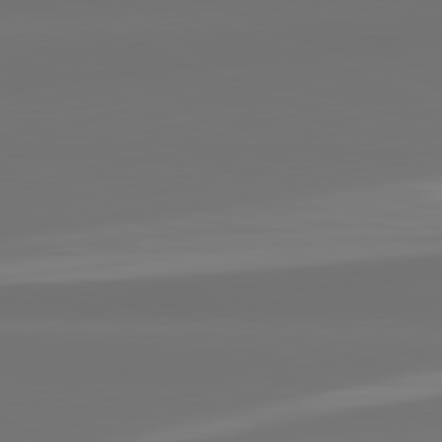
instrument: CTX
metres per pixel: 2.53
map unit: lApd
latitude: 82.3467
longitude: 159.9178
